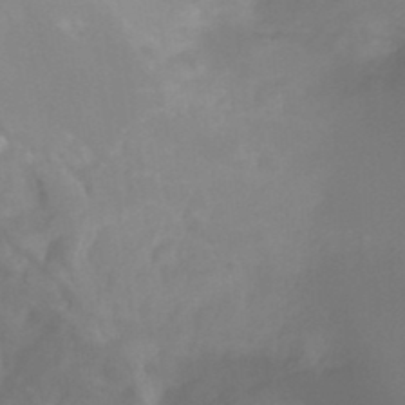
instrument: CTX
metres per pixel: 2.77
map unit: Ht
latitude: -13.2943
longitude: -51.2348
